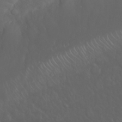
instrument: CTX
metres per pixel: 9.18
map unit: Nhu
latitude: 23.7072
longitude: -61.6505
